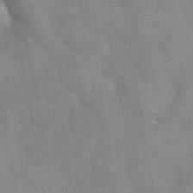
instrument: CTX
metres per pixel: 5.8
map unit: eAb
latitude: 40.7435
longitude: 107.9178
